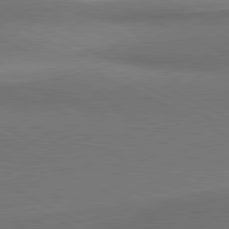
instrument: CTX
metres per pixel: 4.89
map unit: lApd
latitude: 81.2348
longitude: 154.7085
